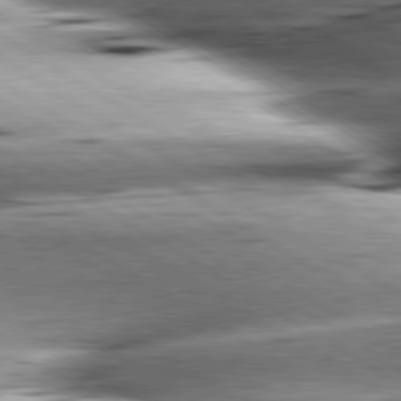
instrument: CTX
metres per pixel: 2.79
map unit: lApd
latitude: 79.8961
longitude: -156.1766
